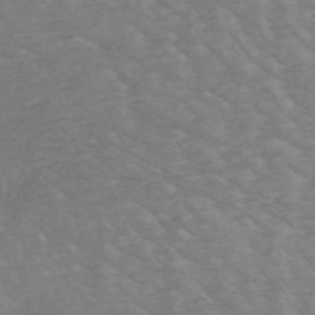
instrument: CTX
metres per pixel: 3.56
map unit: HNb
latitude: -49.6155
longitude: -47.4994
